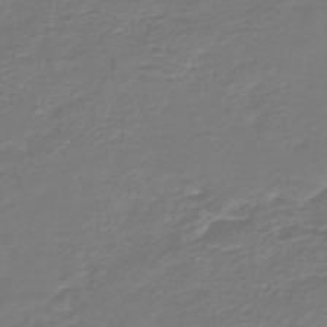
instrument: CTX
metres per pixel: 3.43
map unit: HNb
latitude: -47.1620
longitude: 53.4454
